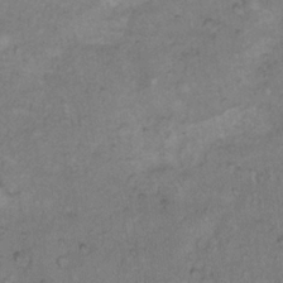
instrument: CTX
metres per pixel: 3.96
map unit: Hto
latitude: 11.0081
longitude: -60.6679
